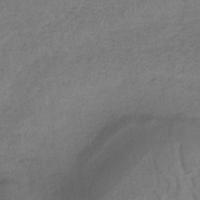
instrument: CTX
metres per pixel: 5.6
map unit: HNb
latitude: -32.3118
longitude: 63.0864
